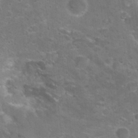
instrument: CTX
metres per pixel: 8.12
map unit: Hto
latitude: 20.7624
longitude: -40.2333
